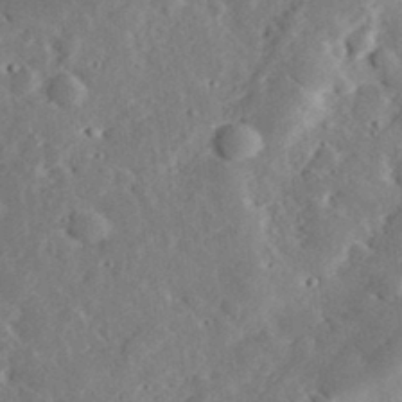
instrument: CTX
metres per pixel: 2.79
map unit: lHvf
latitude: 33.0647
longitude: -83.4237
